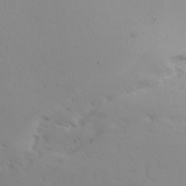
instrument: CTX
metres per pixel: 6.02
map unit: Aa
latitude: 29.1025
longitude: -146.4790
